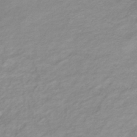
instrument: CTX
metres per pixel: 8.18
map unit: lHb
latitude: -36.8219
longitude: 72.8597
